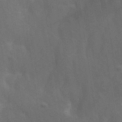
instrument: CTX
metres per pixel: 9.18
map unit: Ave
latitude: 0.1011
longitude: -113.0080
